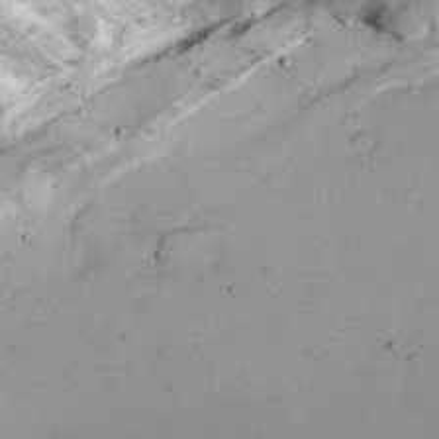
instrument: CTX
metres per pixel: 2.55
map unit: eHh
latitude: 22.1956
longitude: -67.2914
